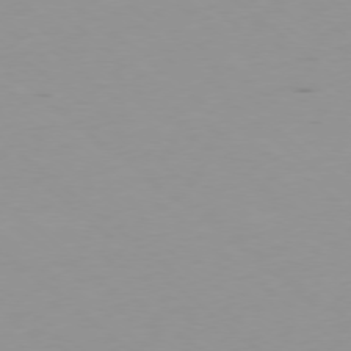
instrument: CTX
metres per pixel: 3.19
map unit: Ap
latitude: -78.4818
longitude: -63.5749
